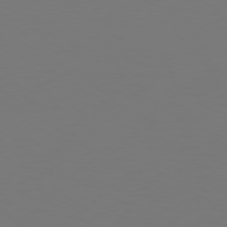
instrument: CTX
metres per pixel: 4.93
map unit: Hpe
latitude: 76.0444
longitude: -131.0459
